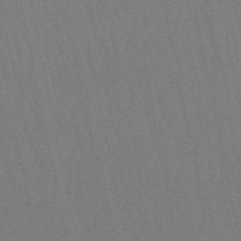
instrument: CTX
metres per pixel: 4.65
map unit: eHb
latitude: -50.4629
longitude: 69.4832
